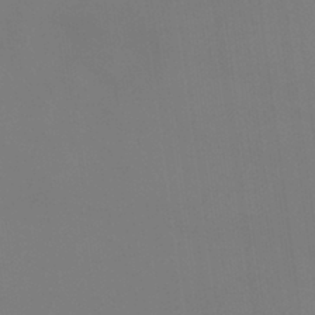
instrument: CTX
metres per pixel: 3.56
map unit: eHb
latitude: -37.8800
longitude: 75.3321
